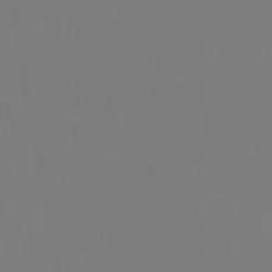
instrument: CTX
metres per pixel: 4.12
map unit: eHb
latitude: -50.5196
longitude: 74.4629
